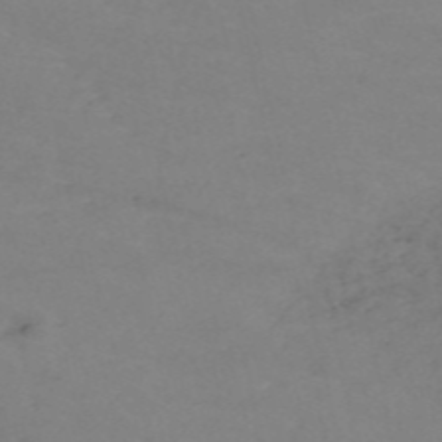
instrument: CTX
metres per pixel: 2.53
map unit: HNb
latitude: -55.0676
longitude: -48.6302
